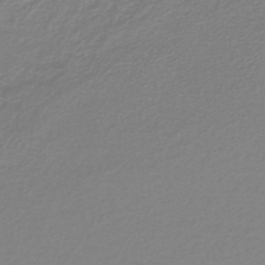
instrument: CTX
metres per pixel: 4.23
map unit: lHb
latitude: -41.7477
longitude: 62.4440
